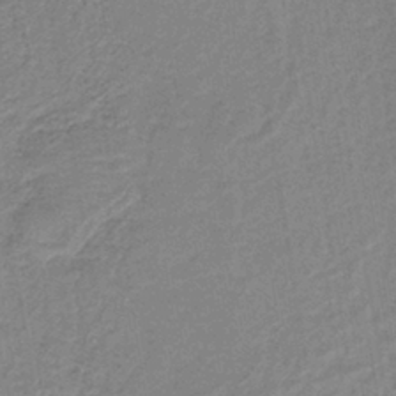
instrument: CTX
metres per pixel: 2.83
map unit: HNb
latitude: -40.2739
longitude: 50.7652
